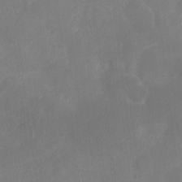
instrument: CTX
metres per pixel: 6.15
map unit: Nhu
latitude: 4.5357
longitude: -17.0458
